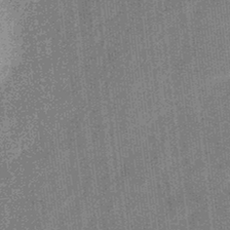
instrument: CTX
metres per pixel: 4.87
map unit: eHb
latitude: -30.9541
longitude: 73.6911
